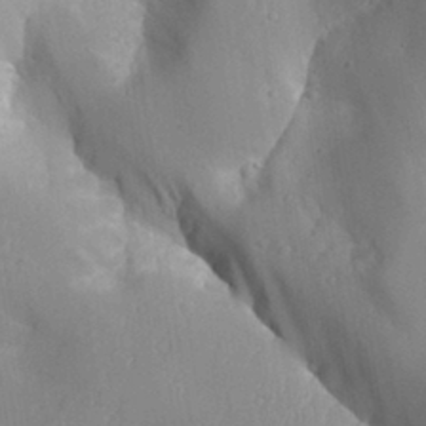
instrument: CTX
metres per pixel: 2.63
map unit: Aa
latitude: 29.7260
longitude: -131.7261
